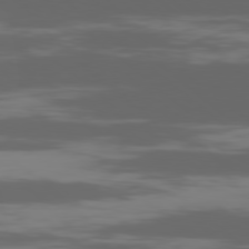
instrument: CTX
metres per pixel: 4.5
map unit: Ap
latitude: -80.1039
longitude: -54.2522
